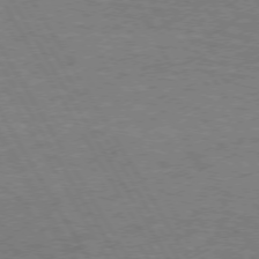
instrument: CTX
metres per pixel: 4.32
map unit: lApd
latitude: 72.7058
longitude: -56.9702
